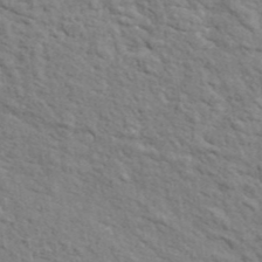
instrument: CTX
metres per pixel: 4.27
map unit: ANa
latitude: 41.4993
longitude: 29.3888
